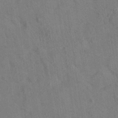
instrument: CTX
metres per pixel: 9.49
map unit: eAb
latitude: 34.5923
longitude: 109.9745
